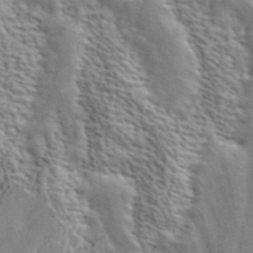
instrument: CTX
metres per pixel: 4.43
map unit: ANa
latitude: 43.1970
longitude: 54.3873
